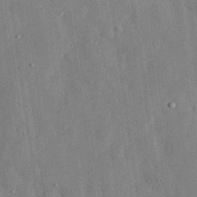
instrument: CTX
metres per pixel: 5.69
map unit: eHh
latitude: 29.0080
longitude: -74.2334
